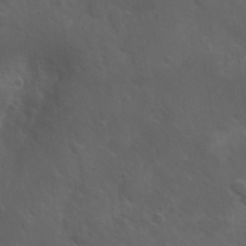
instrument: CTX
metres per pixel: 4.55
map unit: Hto
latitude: 18.7813
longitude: -54.2522
